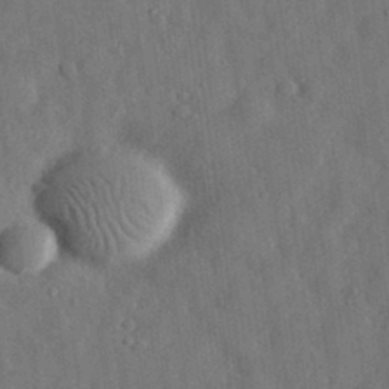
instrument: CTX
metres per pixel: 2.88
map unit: eHh
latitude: 31.0459
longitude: -74.2900
